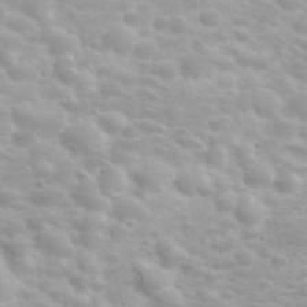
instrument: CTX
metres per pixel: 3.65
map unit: eHh
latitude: 31.9151
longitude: -61.0269
